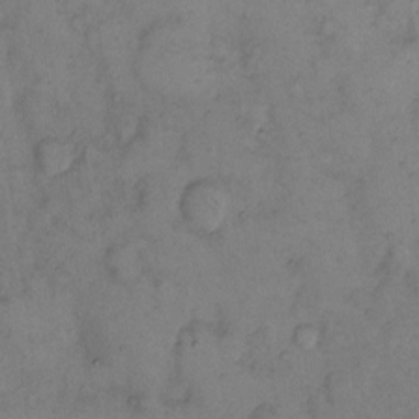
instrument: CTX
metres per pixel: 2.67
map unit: eHh
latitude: 9.7828
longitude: -62.6869
